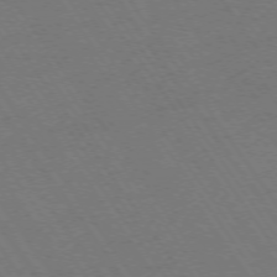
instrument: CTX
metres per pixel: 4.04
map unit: Ap
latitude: -74.4818
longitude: -71.1592
